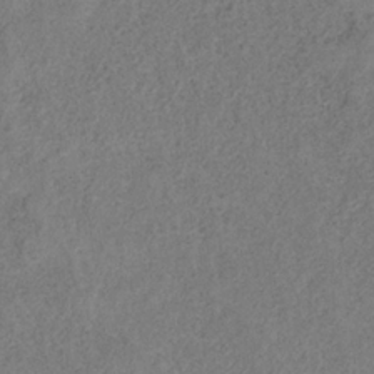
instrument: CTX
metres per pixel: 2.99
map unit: HNb
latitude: -32.8786
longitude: 56.4629
